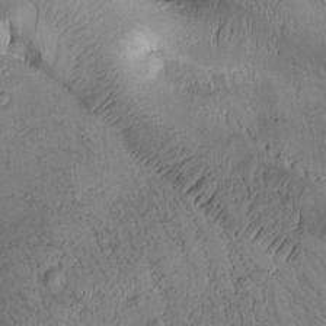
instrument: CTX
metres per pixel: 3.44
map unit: Htu
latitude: -1.5777
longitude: 172.2550
